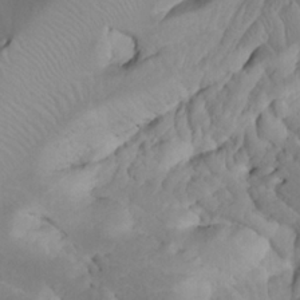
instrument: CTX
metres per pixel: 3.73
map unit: eHh
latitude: 23.8961
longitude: -66.5734
